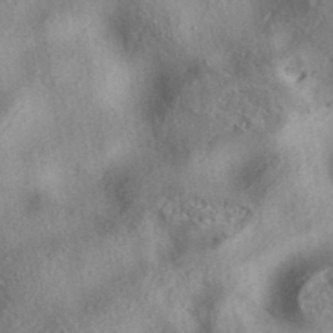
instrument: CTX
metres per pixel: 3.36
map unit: eAb
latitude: 38.2333
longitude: 112.9542
